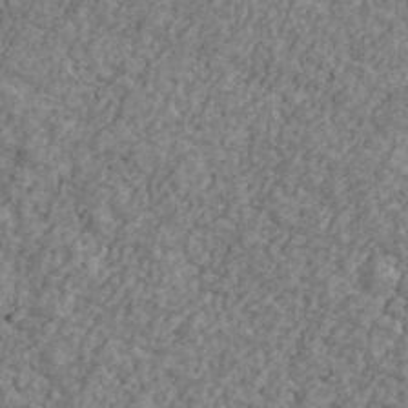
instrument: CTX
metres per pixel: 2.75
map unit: Ave
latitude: 41.3292
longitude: -111.1214
